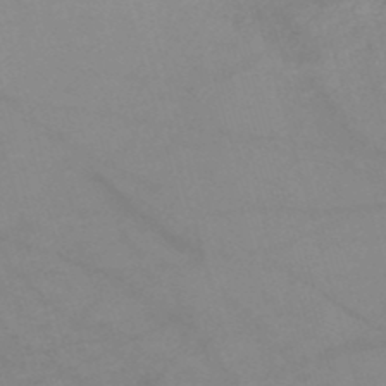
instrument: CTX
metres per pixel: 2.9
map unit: HNb
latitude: -49.7856
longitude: -46.4979
